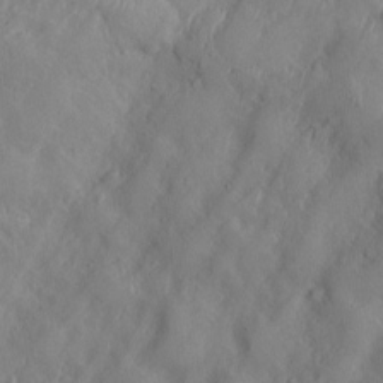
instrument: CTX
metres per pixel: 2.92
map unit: Htu
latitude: -6.5573
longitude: 160.1606
